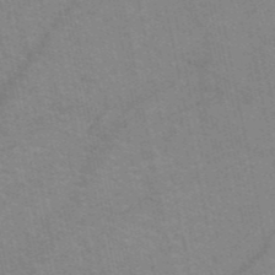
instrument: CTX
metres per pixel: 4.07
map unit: HNb
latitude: -52.4818
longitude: -44.2333
